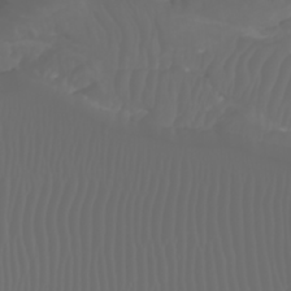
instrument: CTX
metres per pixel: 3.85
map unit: Htu
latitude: -0.8786
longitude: -76.0255
